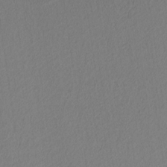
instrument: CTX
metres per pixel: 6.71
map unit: lAvf
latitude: 8.4223
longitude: 166.7085
